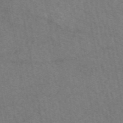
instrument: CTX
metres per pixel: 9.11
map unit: eAb
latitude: 51.6316
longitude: 115.3887
